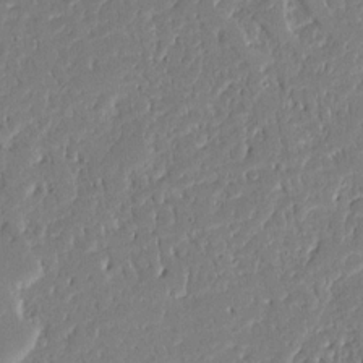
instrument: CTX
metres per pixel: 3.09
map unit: Ave
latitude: 15.3293
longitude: -140.0444
